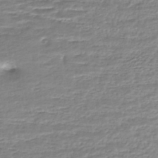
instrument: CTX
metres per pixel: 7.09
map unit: HNhu
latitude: -44.2928
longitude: 101.1431
